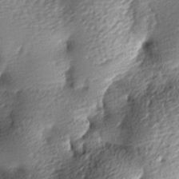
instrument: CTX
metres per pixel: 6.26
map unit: lAa
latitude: -9.4076
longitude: -125.5371
